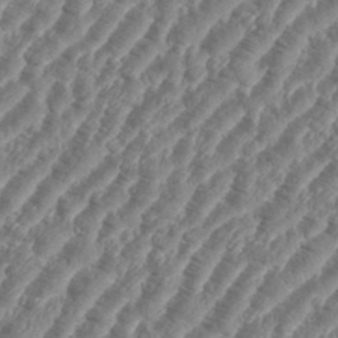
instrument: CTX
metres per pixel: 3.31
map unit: eHh
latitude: 35.7827
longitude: -135.9339
